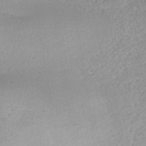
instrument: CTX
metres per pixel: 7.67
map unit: ANa
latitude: -37.7855
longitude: 94.5951
